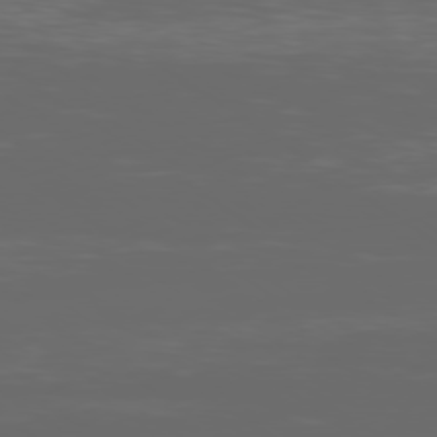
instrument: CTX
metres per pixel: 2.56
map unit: Ap
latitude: -79.6344
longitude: -59.3671
